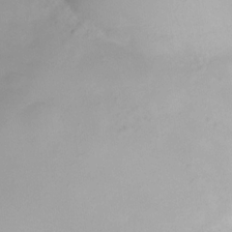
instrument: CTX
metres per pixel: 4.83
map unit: HNhu
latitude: -20.7274
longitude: 84.4817
